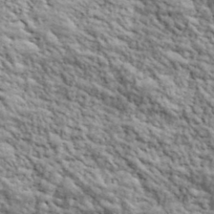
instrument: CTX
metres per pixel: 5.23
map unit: lHvf
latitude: 40.1199
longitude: -88.9892
